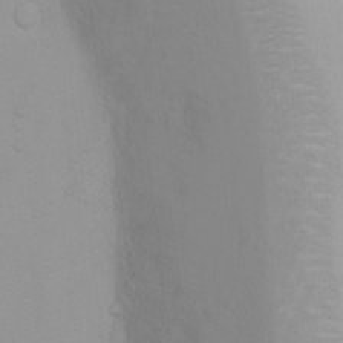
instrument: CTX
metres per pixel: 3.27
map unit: Ht
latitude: 3.9528
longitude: -22.7813
